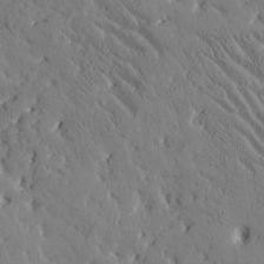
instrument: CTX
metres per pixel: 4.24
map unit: Htu
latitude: -2.7085
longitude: 175.7477
